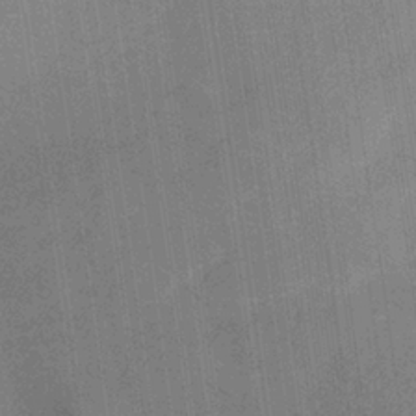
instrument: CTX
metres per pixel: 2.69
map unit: HNb
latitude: -32.2362
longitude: 56.8408
